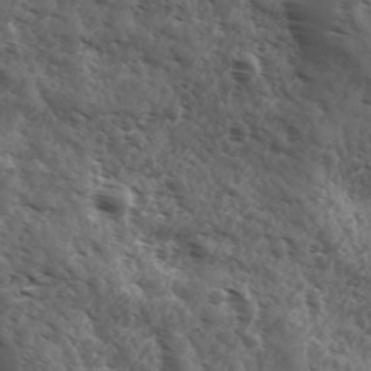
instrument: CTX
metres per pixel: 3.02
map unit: Ave
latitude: 17.8205
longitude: -131.9717
